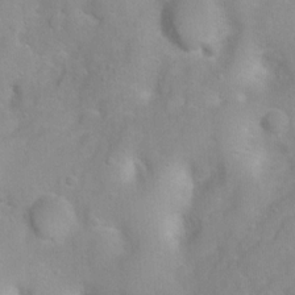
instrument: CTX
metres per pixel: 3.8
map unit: Ht
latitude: 3.6694
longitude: -26.4412
